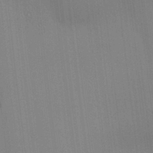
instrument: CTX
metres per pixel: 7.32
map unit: lAvf
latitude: 25.1214
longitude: -112.0444
